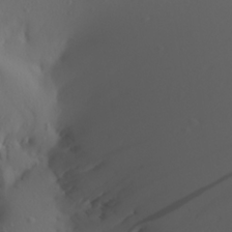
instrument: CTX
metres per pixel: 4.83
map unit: Aa
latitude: 22.5357
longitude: -146.1578
